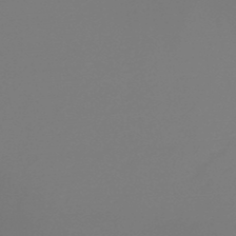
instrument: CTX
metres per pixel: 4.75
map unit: HNb
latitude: -48.8786
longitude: -51.3859
